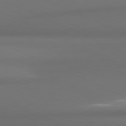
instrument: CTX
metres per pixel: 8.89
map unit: lApd
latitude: 81.6316
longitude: 172.0850
